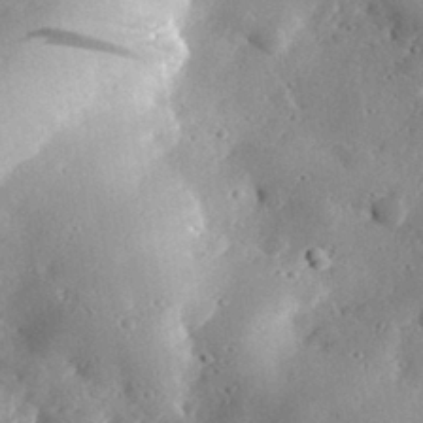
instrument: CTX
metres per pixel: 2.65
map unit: lHvf
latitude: 32.5168
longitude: -84.9892
